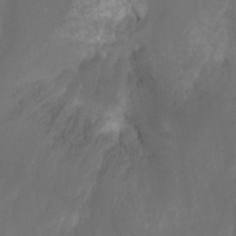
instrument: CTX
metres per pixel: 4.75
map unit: Ht
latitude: -14.8975
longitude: -54.8947
